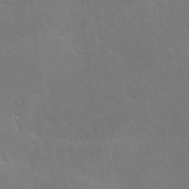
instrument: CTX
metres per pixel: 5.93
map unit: lHvf
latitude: -9.3132
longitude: -102.2144
